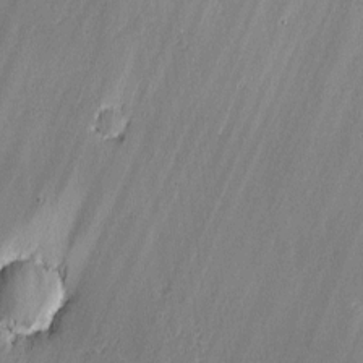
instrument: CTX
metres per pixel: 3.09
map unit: lAvf
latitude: -0.5952
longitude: -107.4426
